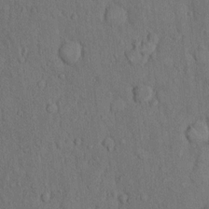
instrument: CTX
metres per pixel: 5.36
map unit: Hto
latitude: 10.0255
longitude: -60.8380
